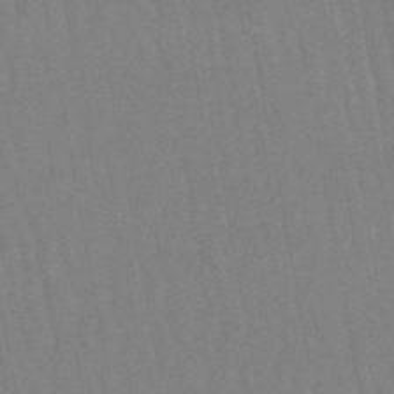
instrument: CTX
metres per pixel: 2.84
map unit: lHb
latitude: -46.2739
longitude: 78.4062
